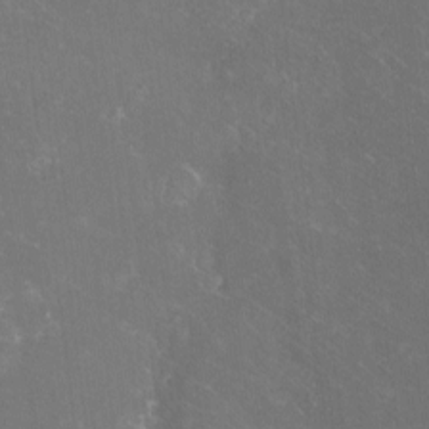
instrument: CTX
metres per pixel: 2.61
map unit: eHh
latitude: -10.5763
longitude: -65.5749
